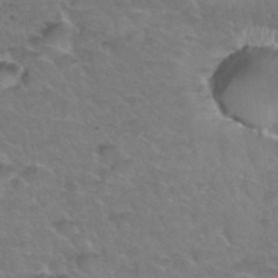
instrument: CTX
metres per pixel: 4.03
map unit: Hto
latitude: 34.2144
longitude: -46.9136
